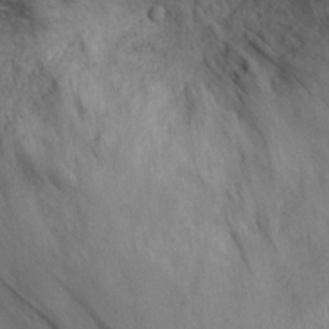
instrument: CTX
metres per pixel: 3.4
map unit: eHh
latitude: 27.5938
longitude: -75.5938
